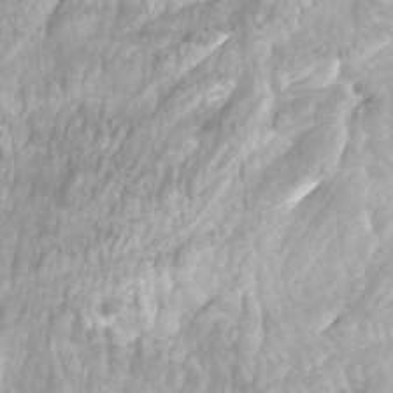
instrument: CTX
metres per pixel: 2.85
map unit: Htu
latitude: -8.5385
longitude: -74.3278
